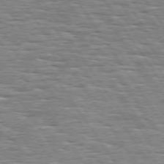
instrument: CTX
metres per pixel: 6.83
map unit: Hpe
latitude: 74.0444
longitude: -138.5168
